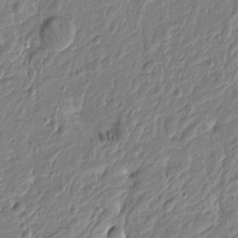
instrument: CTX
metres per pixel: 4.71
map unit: Htu
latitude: -4.7085
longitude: 179.3131
